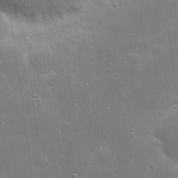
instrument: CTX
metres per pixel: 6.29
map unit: eHh
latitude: 20.8191
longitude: -67.0458
